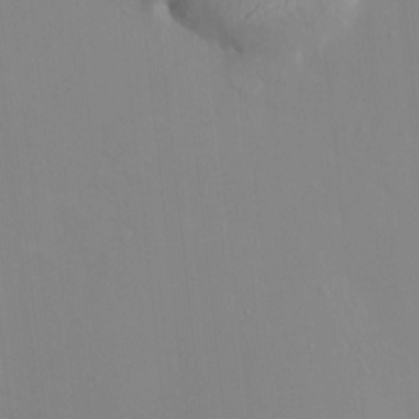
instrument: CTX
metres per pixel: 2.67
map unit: HNhu
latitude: 7.4993
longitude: 11.5210
